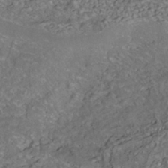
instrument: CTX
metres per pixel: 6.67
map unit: ANa
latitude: -41.0486
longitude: 105.4832
